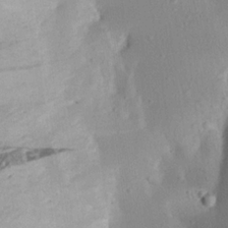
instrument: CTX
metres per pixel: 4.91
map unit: Aa
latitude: 19.9906
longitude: -144.9891
